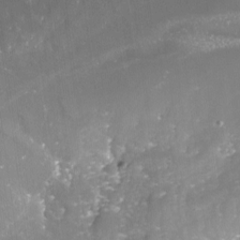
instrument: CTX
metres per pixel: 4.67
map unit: Nve
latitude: -17.7667
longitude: -58.8947
